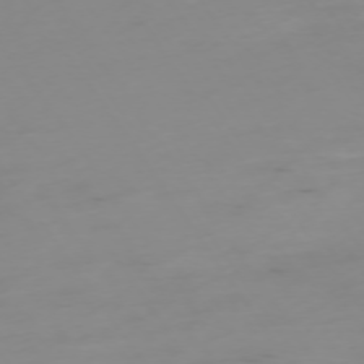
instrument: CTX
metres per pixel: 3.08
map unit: Ap
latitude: -74.3307
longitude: -80.1011
